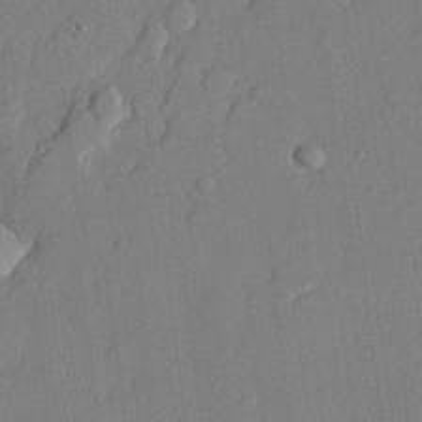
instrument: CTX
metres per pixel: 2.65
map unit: lHvf
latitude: 21.4238
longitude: 144.5196
